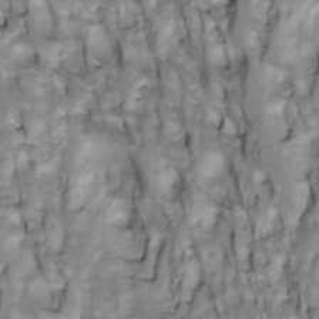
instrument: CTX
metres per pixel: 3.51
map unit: Htu
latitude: -4.0661
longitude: 150.3306
